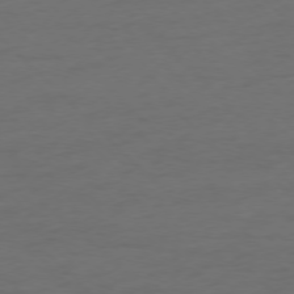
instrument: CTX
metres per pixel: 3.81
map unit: Ap
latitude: -77.2754
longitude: -70.9325
